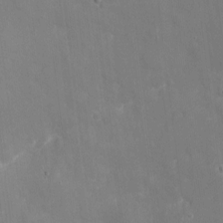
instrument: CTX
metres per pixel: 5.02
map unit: eHh
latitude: 4.1767
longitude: -69.9717
